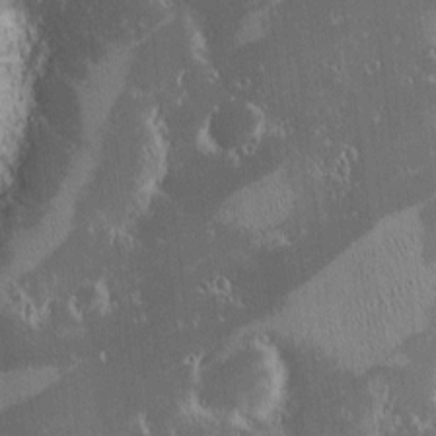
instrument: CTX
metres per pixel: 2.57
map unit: eHh
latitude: -1.8234
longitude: 19.9178
